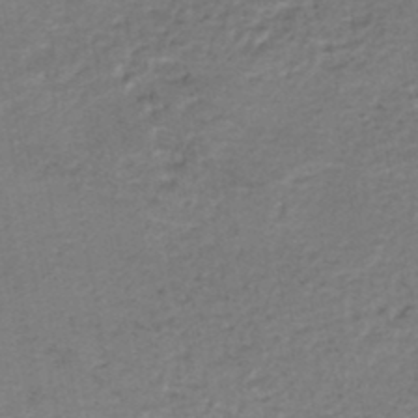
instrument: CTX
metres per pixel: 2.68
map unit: HNhu
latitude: -47.9556
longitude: 99.9367
